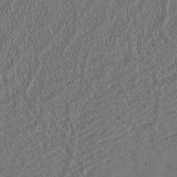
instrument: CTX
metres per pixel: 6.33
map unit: Htu
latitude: -2.4440
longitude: 167.3132
